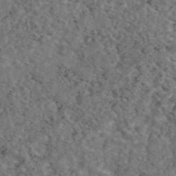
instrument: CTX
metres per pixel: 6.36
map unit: eAb
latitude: 46.2712
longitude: 113.6344
